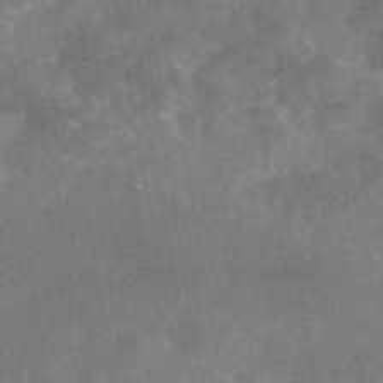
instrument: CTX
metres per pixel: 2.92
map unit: eAb
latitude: 45.9528
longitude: 126.1416
